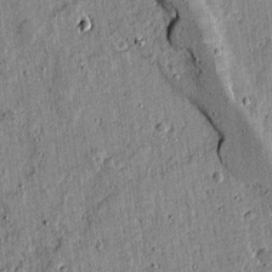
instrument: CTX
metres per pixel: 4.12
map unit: lAvf
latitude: 15.3860
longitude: -125.0080
